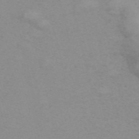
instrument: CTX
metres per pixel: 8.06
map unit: ANa
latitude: 51.7449
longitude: -70.3656
